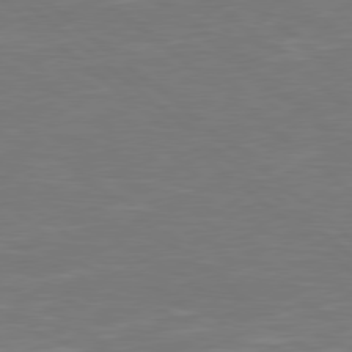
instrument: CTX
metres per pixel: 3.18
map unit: Hpe
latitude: 78.4412
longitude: -125.8583
